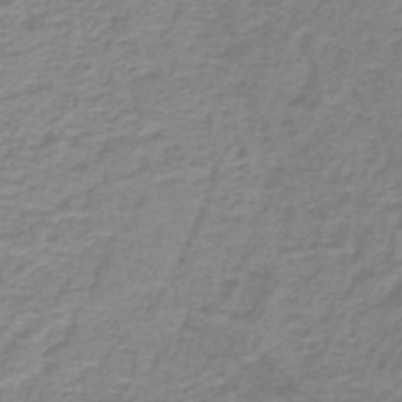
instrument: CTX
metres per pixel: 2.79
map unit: lHb
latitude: -44.2173
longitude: 56.5385
